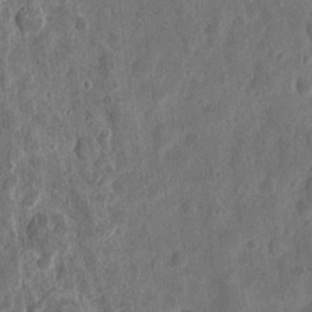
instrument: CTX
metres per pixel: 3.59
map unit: eHh
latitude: 11.7828
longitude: -73.6694
